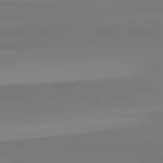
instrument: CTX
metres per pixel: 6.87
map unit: lApd
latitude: 82.6679
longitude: 173.8044
